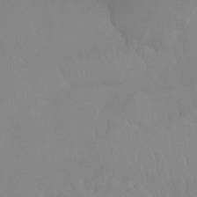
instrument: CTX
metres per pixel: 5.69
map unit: Htu
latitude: -15.5588
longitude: -48.0255
